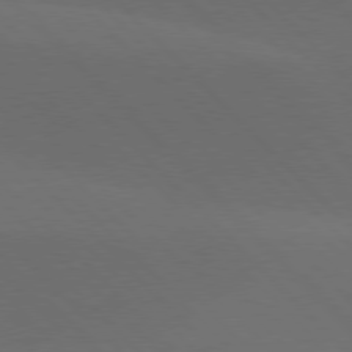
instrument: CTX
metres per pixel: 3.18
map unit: lApd
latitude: 77.4615
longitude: -52.5735
